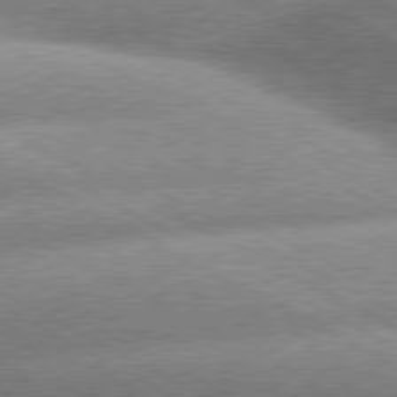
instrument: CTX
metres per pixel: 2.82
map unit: lApd
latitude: 80.1011
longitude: -159.9150
